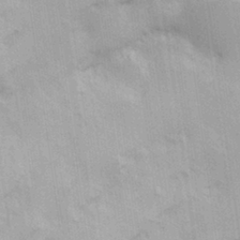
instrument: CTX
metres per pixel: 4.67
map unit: Hve
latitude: 30.9514
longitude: 149.0487
